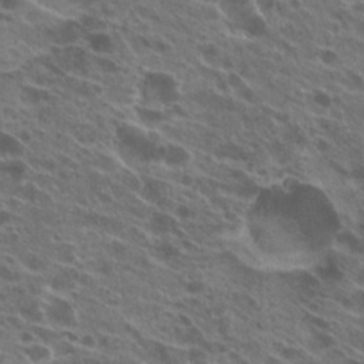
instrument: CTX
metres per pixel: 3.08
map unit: Hto
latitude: 24.3467
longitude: -40.1199
